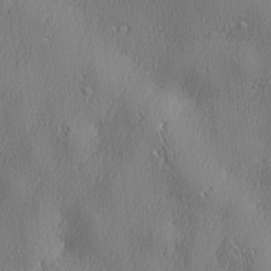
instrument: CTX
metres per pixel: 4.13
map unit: lHvf
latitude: 22.9136
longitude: 141.5588
